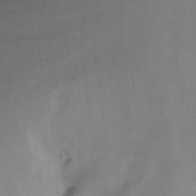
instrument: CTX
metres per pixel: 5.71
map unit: Nhu
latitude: -8.5952
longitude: -49.3293
